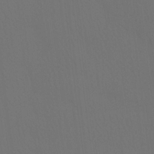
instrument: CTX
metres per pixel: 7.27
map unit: Htu
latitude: -13.6155
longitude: -47.9717
